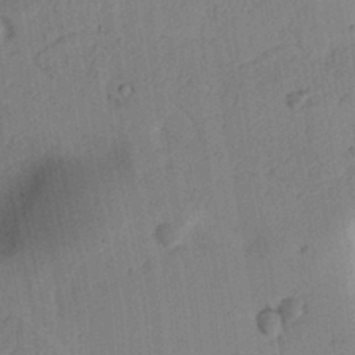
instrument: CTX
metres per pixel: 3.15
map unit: Ht
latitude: 11.9717
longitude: -74.4601
